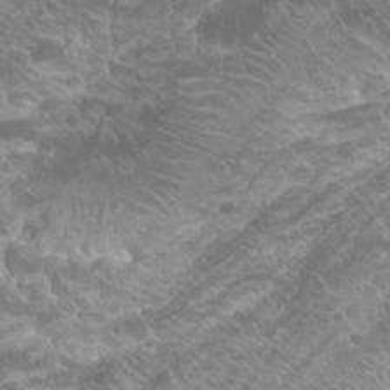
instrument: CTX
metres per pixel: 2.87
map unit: Hto
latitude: 23.5938
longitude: -37.0459
